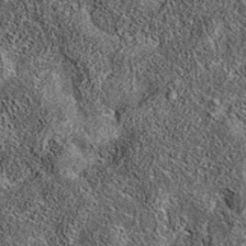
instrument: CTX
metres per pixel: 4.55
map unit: eAb
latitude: 36.6301
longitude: 108.4629
